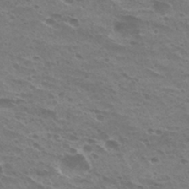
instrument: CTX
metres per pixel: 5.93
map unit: Hto
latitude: 32.3089
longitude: -41.2914
